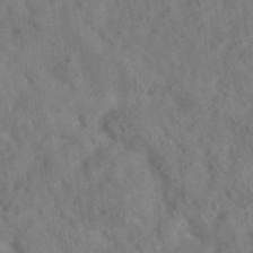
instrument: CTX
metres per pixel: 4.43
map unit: eAb
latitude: 35.3670
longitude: 108.8219
